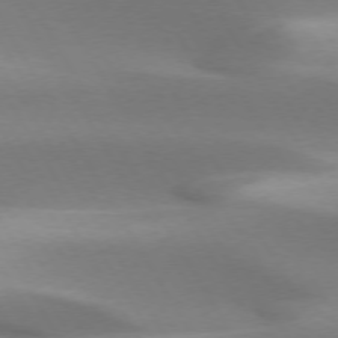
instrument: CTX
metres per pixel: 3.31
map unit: lApd
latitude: 73.2915
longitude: -52.8947
